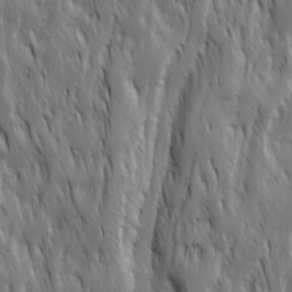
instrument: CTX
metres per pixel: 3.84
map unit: Ave
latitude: 15.2726
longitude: -134.5545
